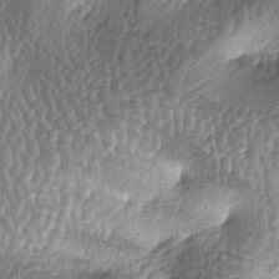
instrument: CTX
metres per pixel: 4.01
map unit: lAa
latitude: -6.6896
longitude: -128.1956
